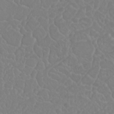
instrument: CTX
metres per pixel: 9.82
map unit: Nhu
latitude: 23.5938
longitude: -63.9717
